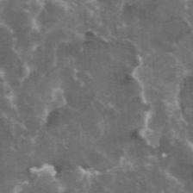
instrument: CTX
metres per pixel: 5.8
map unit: eHh
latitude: 35.4048
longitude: -59.8772
